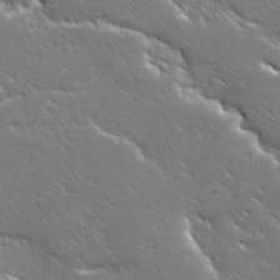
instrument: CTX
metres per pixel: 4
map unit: Ave
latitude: 20.1011
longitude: -137.2537
